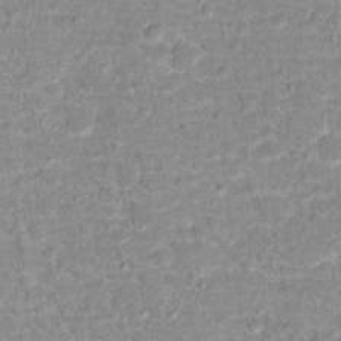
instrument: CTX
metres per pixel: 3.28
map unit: Hto
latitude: 16.2334
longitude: -38.8191
